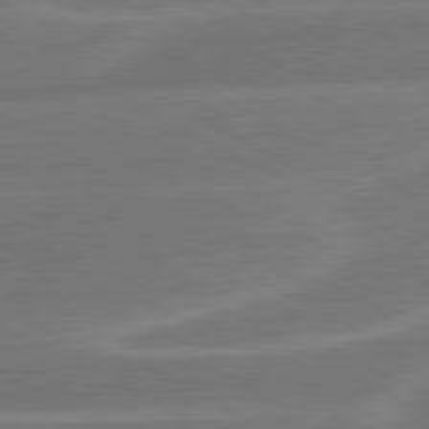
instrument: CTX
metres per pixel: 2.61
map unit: lApd
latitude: 80.6679
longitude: 128.4440
